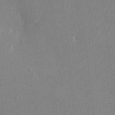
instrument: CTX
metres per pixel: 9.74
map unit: HNhu
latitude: 6.7624
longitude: -2.9324
